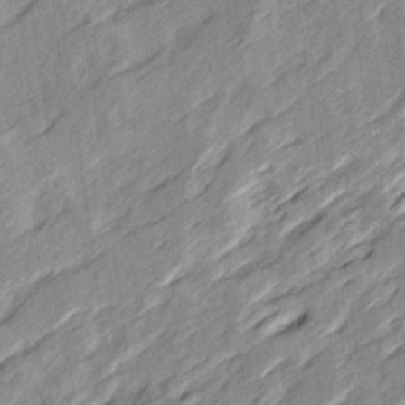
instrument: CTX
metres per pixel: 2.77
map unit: Ave
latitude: 15.8584
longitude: -137.5560
